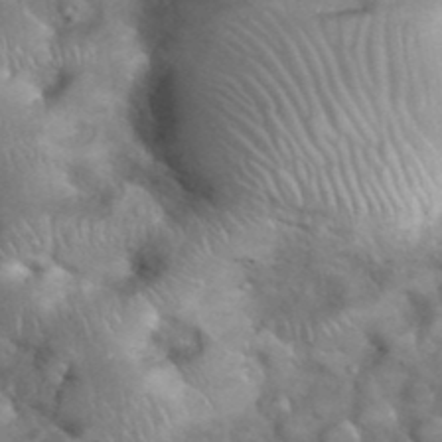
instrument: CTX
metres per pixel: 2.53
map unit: eHh
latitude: 39.0269
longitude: -57.4426
